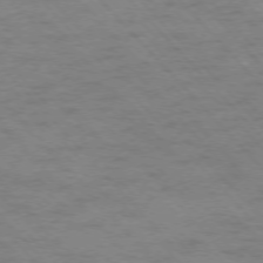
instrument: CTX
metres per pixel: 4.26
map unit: Ap
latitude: -76.4629
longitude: -60.9136
